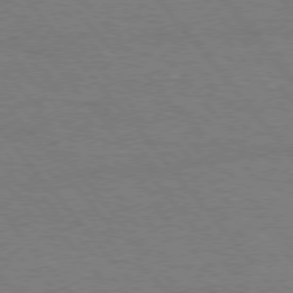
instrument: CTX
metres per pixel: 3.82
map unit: Hpe
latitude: 75.6505
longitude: -157.2348
